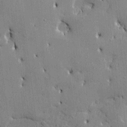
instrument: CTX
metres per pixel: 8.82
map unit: Htu
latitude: -7.5021
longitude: 176.0661
